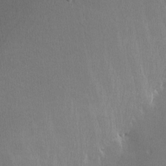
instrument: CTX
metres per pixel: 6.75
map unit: lHvf
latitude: -11.5588
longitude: -100.0255
